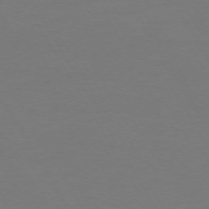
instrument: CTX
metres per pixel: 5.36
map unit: Ap
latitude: -75.2565
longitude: -69.3104
